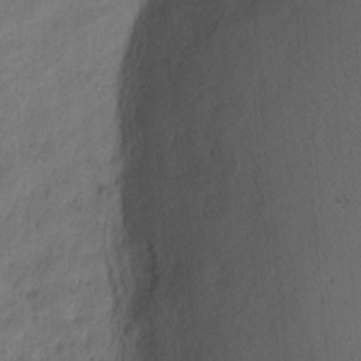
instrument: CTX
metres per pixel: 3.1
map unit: Ht
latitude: 0.8380
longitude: -34.5923
